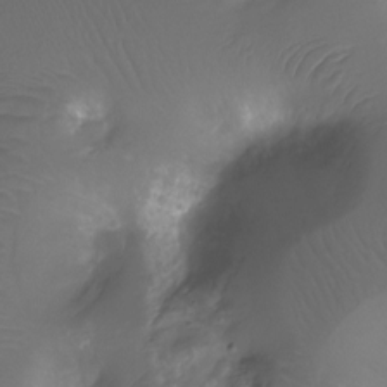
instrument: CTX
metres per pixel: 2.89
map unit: Ht
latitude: -11.7667
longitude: -45.2159
